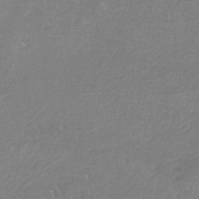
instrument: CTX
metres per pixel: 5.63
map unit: HNb
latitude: -35.2565
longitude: 55.6155
